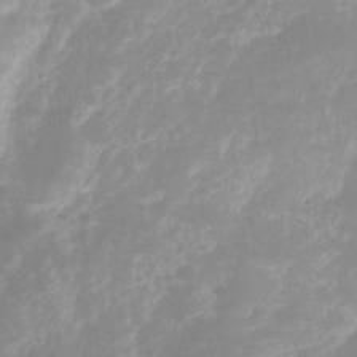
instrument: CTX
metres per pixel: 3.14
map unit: Nhu
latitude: -24.3495
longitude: -71.1781
